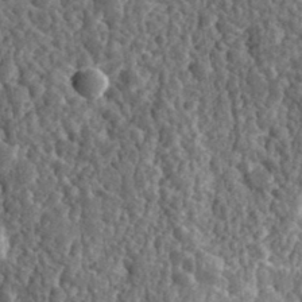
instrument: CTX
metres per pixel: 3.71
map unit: eHh
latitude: 35.3103
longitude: -79.7072
